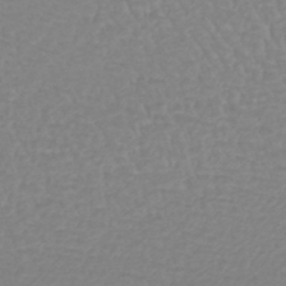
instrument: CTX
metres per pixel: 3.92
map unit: lHb
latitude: -44.7085
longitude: 78.2361
